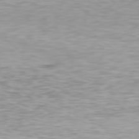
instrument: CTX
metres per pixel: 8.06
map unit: Hpe
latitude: 78.0633
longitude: -169.0648
